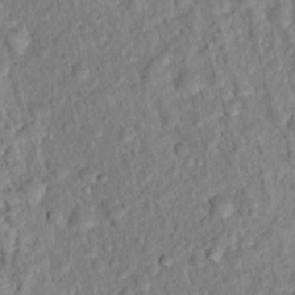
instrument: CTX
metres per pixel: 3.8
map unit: Hto
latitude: 16.6113
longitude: -35.3670
